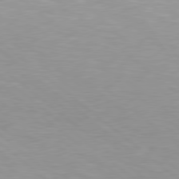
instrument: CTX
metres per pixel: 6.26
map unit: lApd
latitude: 79.1970
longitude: -177.8583
